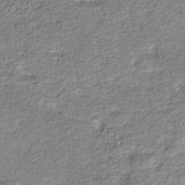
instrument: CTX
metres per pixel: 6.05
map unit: HNhu
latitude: -46.6518
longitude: 102.6707
